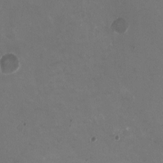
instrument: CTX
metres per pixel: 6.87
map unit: HNhu
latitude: -1.5022
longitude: -4.2900
